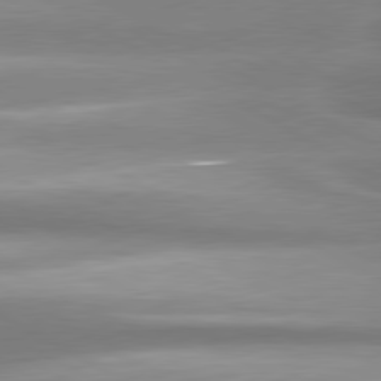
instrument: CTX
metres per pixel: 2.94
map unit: lApd
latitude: 80.6490
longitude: -135.1214
